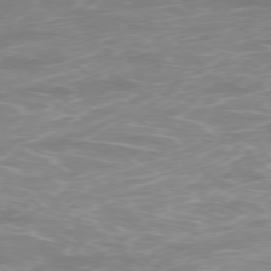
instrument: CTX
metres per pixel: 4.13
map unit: Ap
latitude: -77.1998
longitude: -80.6301
